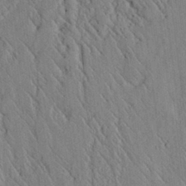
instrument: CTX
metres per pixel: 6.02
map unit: lAvf
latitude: 6.6113
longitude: 159.8422
